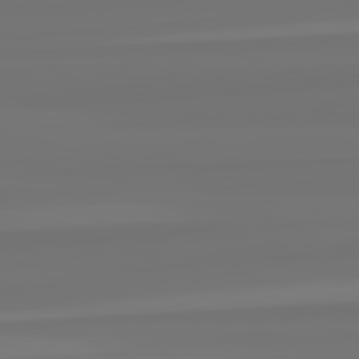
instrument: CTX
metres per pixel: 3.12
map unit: lApd
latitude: 82.3467
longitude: -177.8016
